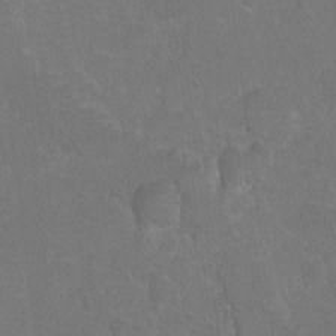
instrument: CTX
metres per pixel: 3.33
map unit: Hto
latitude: 3.8583
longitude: -32.2523
